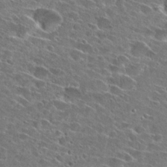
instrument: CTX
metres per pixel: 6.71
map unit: Hto
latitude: 26.6491
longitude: -43.6127
